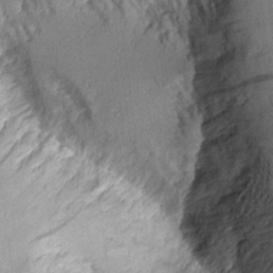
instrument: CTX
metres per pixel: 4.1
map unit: Aa
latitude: 10.3278
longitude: -128.0822
